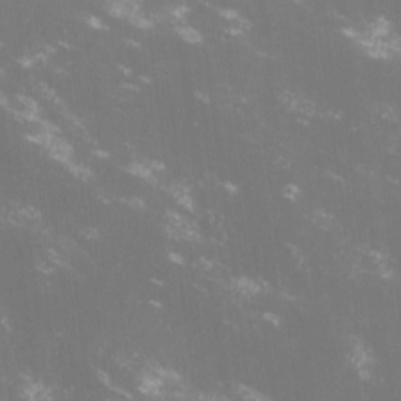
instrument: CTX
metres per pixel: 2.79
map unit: lHvf
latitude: -14.5952
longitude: -101.4238
